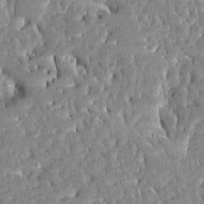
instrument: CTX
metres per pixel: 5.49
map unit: Ave
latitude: 12.6491
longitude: -137.2915
